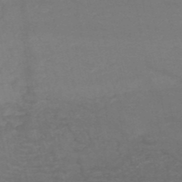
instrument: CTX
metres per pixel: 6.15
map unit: HNb
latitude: -49.5588
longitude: -43.5938
